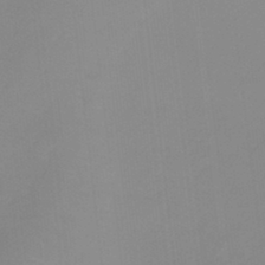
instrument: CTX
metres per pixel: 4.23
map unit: HNb
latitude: -34.1795
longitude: 57.6533
